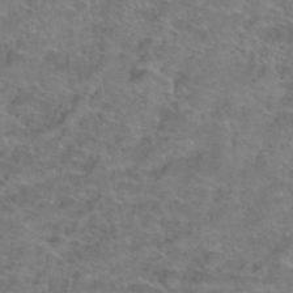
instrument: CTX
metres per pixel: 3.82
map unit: Hto
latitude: 39.4048
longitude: -42.8758
